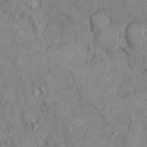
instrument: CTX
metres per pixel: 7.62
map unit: Hto
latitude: 9.4993
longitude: -59.7261
